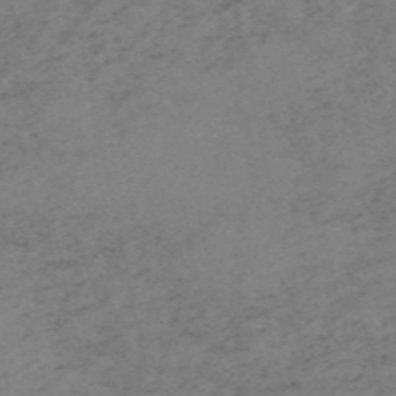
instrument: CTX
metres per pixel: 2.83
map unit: HNb
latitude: -55.0676
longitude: -48.7057
